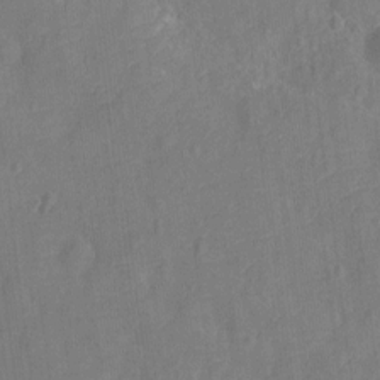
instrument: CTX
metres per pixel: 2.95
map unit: Ht
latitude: -11.6344
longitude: -25.2914
